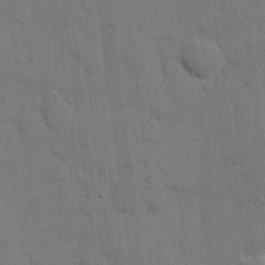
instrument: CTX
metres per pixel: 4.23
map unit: eHh
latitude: 9.1025
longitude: -67.7449
